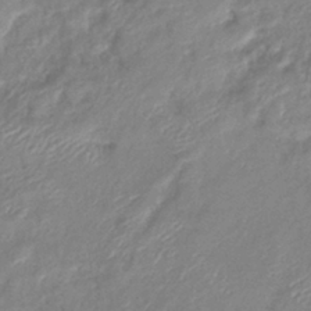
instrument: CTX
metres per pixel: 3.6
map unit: eHb
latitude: -40.0094
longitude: 78.1794
